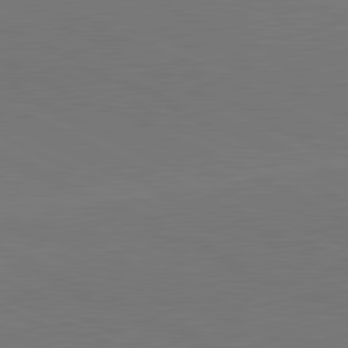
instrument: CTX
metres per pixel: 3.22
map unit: lApd
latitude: 81.6694
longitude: 150.8408
